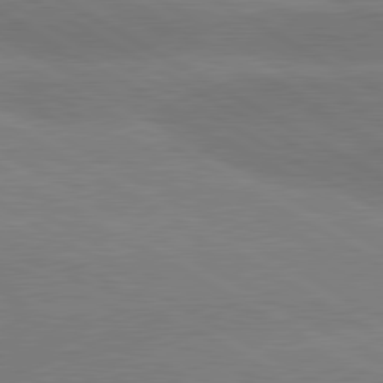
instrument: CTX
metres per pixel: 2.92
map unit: lApd
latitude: 80.7624
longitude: -152.1956
